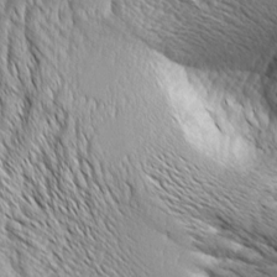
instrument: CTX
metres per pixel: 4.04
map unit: Aa
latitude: 8.7813
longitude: -129.4426
